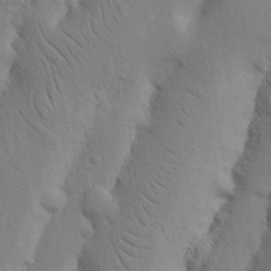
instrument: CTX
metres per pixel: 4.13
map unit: Nhu
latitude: 15.4994
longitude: -74.8947
